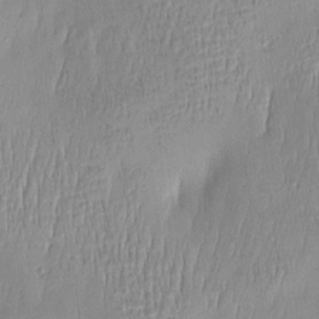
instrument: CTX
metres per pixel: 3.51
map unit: Htu
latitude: -5.6155
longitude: 174.5762
